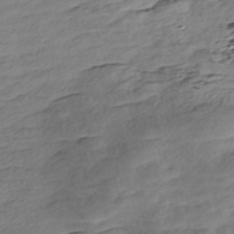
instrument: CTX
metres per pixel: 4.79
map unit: Nve
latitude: -58.2550
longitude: 54.0283
